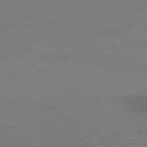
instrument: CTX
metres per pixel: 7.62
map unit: Hpe
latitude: 78.4034
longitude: -127.5560
